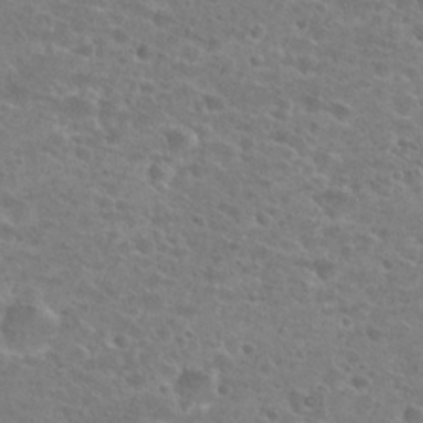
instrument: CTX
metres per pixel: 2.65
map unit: Hto
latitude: 25.7827
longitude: -48.3656
